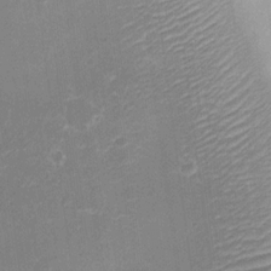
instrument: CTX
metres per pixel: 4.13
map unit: eHh
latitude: 15.3482
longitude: -70.2900
